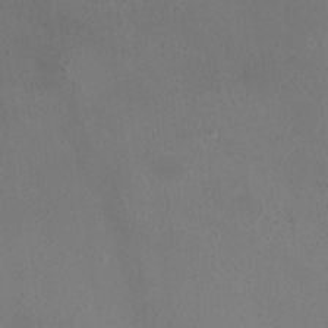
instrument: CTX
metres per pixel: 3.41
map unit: HNhu
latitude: 5.8016
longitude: 10.0094
